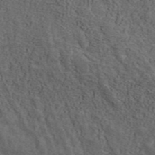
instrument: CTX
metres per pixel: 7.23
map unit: ANa
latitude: 42.4601
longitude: 29.6344
